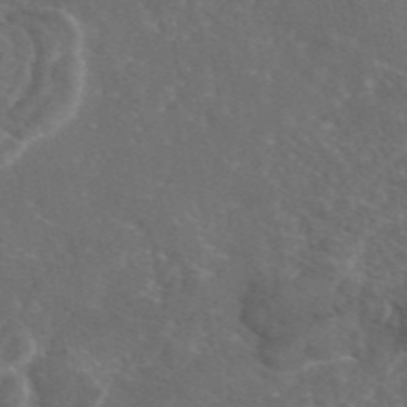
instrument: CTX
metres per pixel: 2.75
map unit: eAb
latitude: 46.6113
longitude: 114.6707
